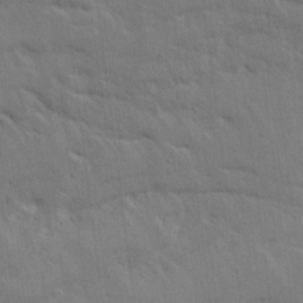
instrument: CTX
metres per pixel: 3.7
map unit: Ave
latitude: 16.1578
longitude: -138.8380
